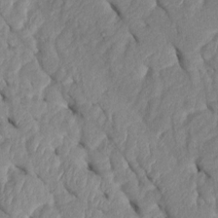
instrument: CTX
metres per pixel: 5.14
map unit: Htu
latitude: 2.3467
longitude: 147.7099
